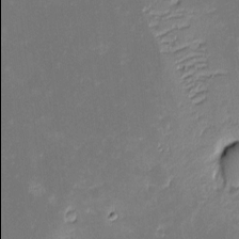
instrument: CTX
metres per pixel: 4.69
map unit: eHh
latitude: -2.4440
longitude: -85.9906
